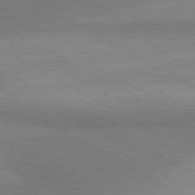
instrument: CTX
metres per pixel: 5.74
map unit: lApd
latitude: 81.0647
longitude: 158.9919
